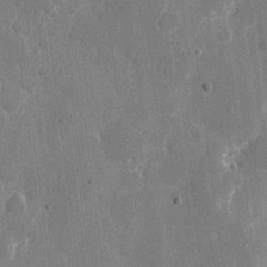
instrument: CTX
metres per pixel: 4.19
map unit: eHh
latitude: 7.8205
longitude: -67.8961
